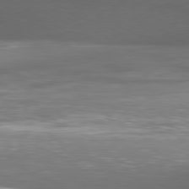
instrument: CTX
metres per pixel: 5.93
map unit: Hpe
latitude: -80.9164
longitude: 18.9731
